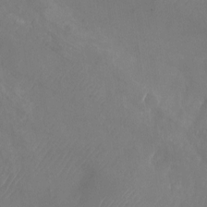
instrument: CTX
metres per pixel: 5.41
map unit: Nhu
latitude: -23.5588
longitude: -70.5923
